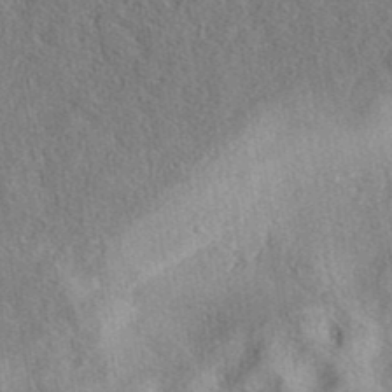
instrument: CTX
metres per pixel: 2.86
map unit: eAb
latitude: 40.8380
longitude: 103.0298
